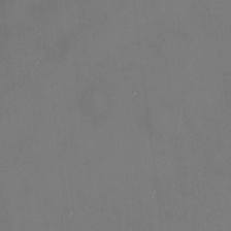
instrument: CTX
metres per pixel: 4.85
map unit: HNhu
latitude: 7.2915
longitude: 8.5385
